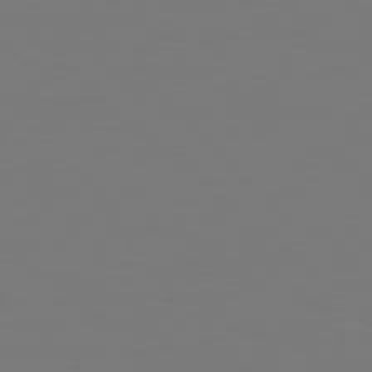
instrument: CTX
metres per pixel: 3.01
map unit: Hpe
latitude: 77.8961
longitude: -163.0837
